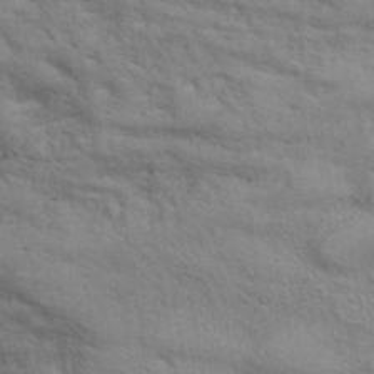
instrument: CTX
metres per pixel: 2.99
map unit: ANa
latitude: 41.9150
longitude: 17.4833
